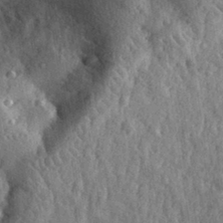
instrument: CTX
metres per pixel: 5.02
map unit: eHh
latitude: 32.5546
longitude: -79.9150
